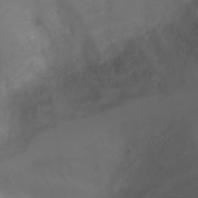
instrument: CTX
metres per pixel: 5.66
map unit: Ht
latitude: 0.5734
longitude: -21.7639
